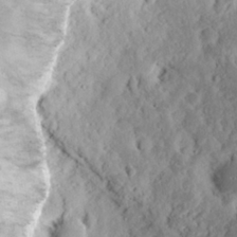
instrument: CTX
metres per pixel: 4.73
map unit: eHh
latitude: 15.7261
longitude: -73.2537
